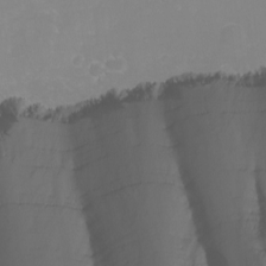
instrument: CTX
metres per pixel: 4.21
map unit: Nhu
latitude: -4.3873
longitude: -76.4601
